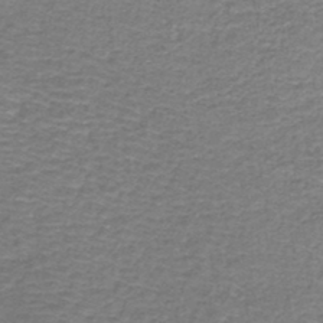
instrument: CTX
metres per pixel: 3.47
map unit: HNb
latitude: -44.3306
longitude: 52.7841
